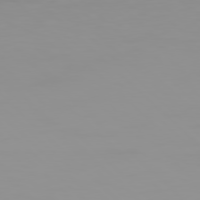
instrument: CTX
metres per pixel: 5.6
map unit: Hpe
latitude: 77.7827
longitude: -141.1214
